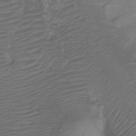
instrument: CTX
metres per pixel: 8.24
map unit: Nhu
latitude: 7.1781
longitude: -22.4412
